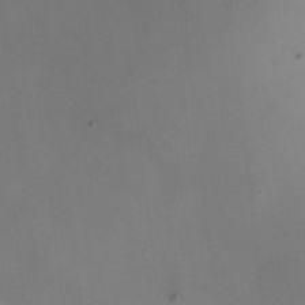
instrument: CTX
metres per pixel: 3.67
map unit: Ht
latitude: -13.2565
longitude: -44.3467
